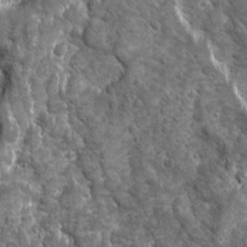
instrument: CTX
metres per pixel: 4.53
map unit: Ave
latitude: 16.2145
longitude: -133.6127
